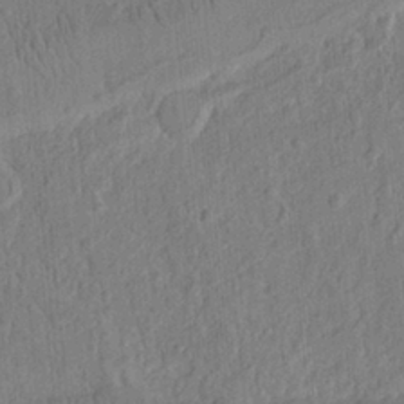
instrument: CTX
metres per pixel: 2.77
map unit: Ht
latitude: 9.7450
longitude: -76.1389
